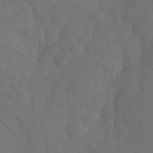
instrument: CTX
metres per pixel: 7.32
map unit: Aa
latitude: -11.1053
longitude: -68.1389
